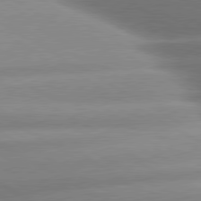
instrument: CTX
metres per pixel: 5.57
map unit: lApd
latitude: 80.1956
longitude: -157.6316
